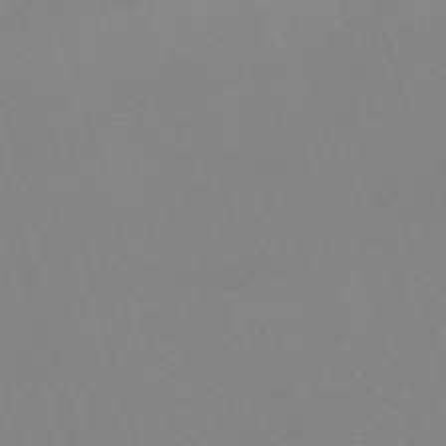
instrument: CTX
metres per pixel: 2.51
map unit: eHh
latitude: -61.8989
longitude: 50.1795
